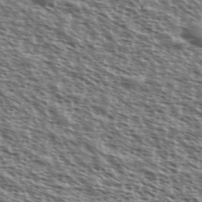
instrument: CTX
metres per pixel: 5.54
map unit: Ave
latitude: 37.9150
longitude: -111.7072
